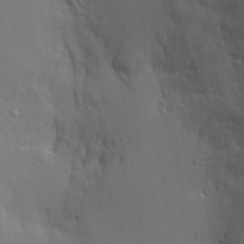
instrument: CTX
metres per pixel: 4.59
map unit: Aa
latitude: 18.8380
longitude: -125.0647
